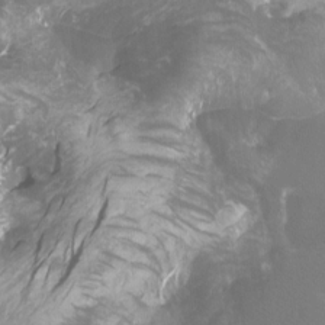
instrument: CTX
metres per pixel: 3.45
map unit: Htu
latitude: -6.7274
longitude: -48.8380
